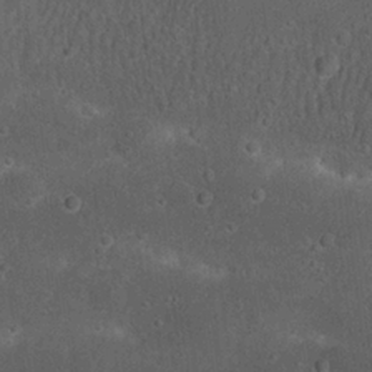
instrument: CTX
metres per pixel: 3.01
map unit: Nhu
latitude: 22.7624
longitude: -71.3670
